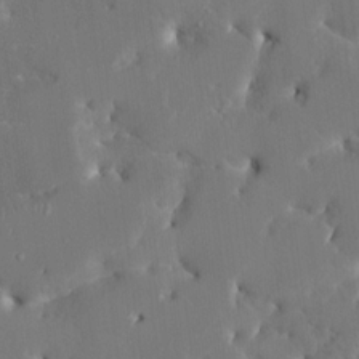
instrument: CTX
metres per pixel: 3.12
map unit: HNhu
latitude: 5.4426
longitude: -5.4804
